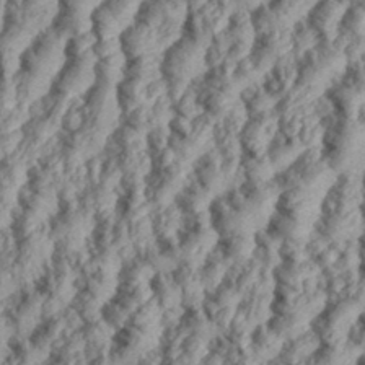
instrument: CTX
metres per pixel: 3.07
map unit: eHh
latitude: 35.6505
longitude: -137.5371
